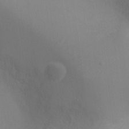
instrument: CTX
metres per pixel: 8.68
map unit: Ht
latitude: -5.1809
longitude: -25.7071
